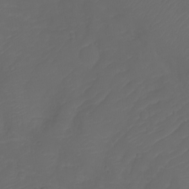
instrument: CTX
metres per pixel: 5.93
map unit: Aa
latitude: -7.8800
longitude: -71.8961
